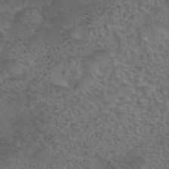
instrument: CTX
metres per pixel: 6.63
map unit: eAb
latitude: 43.6316
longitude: 103.3699
